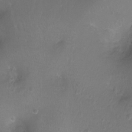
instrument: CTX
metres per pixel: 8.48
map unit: Ht
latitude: -7.0486
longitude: -19.8016
